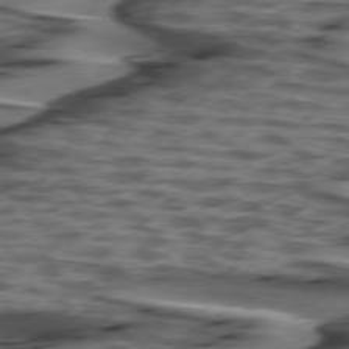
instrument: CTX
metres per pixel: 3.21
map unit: lApd
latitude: 75.6883
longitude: -71.6316
